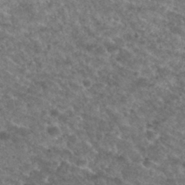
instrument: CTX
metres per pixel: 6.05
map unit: Hto
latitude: 32.2523
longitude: -50.1011
